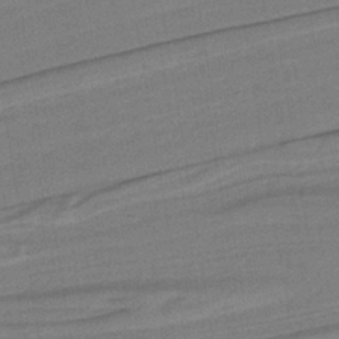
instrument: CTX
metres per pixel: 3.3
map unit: lHb
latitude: -38.9920
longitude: 54.8408
